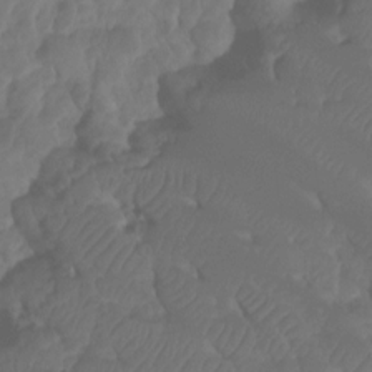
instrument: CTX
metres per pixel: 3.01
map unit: HNhu
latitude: -24.3684
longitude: 50.0472
